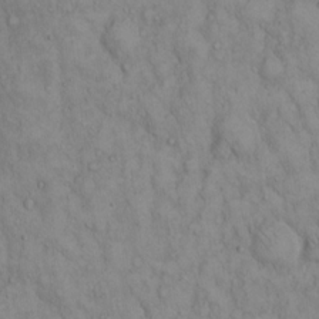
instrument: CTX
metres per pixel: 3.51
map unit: Hto
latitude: 13.0837
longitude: -57.8205
